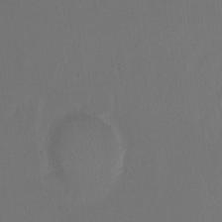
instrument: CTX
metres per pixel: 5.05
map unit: Ht
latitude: -12.6330
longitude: -44.1011
